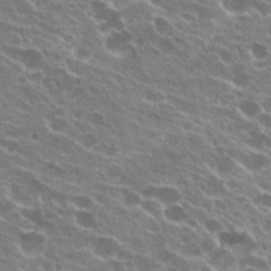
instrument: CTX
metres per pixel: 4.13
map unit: Hto
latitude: 23.3482
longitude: -38.5735
